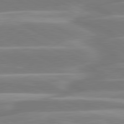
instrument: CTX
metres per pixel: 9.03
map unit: lApd
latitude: 80.9514
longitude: -129.5182
